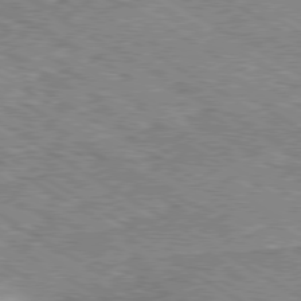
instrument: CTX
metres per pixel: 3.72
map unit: Ap
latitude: -80.3307
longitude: -51.2914
